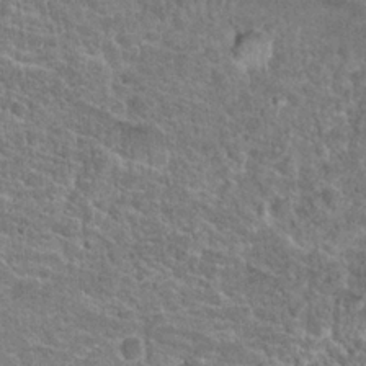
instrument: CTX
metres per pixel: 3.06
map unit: Hto
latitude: 24.1388
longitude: -49.0836
